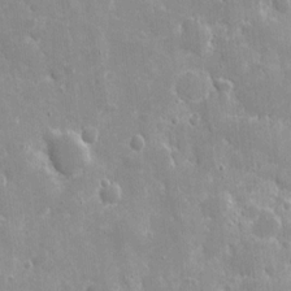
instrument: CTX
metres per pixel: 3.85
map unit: eHh
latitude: 8.6113
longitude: -70.0633
